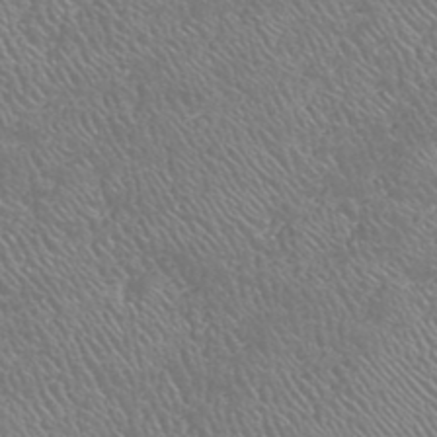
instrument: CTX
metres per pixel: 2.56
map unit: HNhu
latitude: -47.5966
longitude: 29.6911
